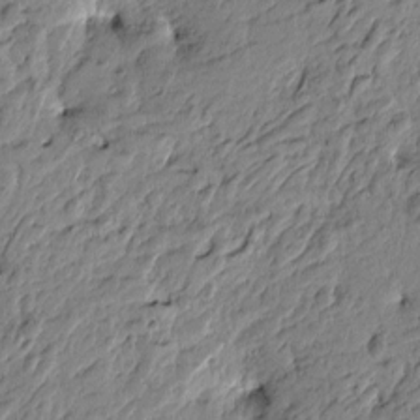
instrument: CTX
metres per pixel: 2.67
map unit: Htu
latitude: -3.4643
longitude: 178.9352
